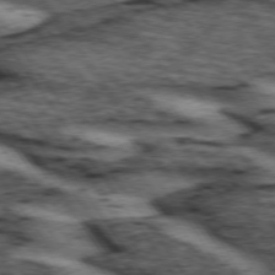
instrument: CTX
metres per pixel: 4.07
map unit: lApd
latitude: 73.9906
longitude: -73.6883
